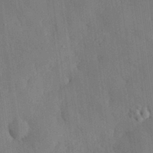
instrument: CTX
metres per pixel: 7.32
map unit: eHh
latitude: 30.3090
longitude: -77.1214
